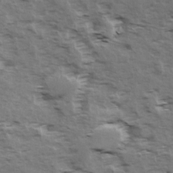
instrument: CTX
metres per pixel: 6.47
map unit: Ave
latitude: 15.4238
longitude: -103.7260
